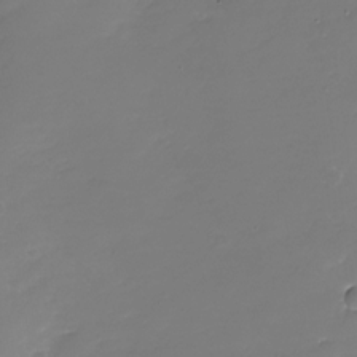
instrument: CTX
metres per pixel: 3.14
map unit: Nhu
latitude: -28.6330
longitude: -67.3481
